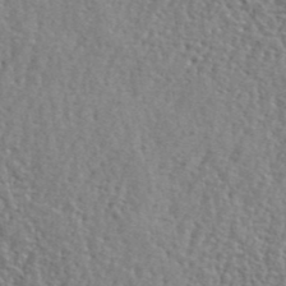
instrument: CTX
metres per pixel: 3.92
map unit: lHvf
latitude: 42.0633
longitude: -87.5749
